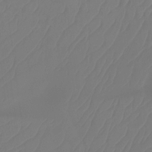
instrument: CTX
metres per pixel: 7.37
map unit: Ht
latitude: -14.4818
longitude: -49.6316
